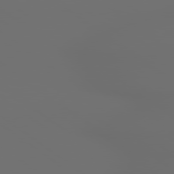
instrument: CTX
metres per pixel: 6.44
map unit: lApd
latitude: 79.2348
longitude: 176.8030
